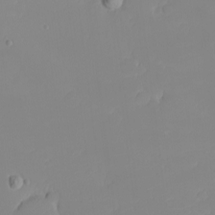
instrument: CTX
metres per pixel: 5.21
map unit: eHh
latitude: -5.7666
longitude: -86.4601
